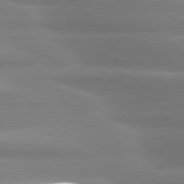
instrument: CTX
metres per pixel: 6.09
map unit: lApd
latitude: 80.5168
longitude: -135.1781
